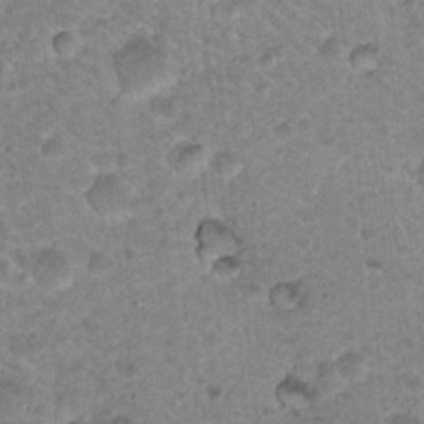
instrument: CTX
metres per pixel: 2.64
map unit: Nhu
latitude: 18.8758
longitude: -32.9514
